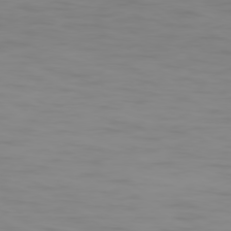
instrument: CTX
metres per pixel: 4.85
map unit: Ap
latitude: -79.2565
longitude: -95.4427
